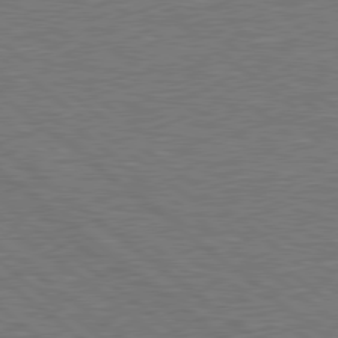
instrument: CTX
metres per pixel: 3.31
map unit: Hpe
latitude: 78.8002
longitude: -170.5924
